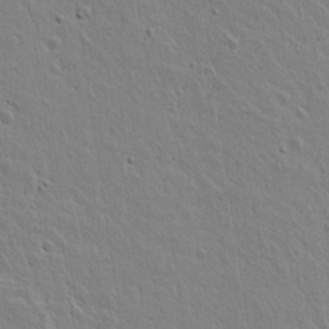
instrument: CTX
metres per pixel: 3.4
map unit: lAvf
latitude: 15.4994
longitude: -125.1403
